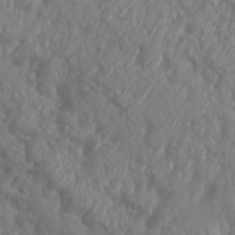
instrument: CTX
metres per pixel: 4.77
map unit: Nhu
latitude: 6.0822
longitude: -18.9136
